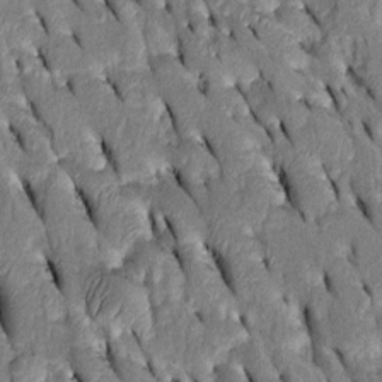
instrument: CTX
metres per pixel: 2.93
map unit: Htu
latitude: -2.0850
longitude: 150.8785
